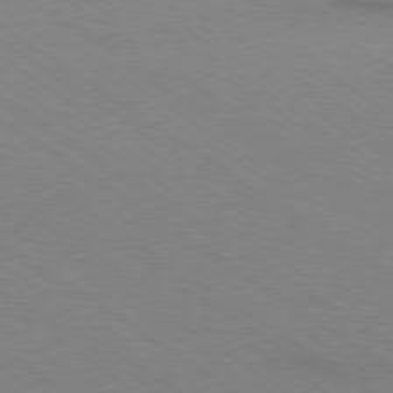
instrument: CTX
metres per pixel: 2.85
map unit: Ap
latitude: -78.9541
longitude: -85.3860
